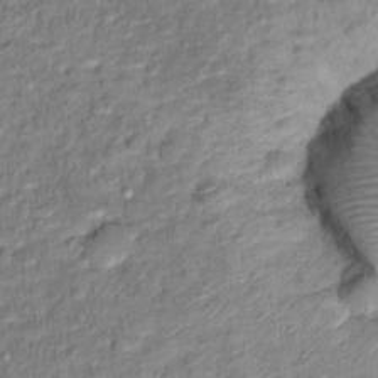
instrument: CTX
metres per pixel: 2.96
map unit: Hto
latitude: 12.2901
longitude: -38.1011
